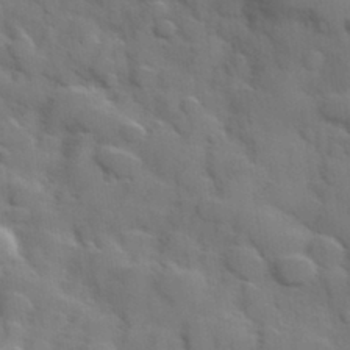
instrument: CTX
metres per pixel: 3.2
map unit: Hve
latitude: 31.2915
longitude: 150.9731
